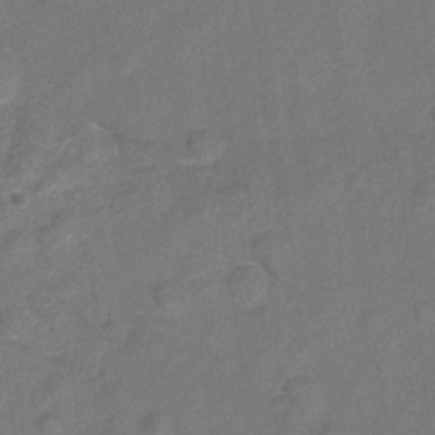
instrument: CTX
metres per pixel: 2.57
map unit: Hto
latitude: 6.6113
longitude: -31.4238
